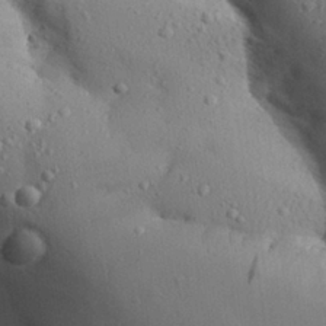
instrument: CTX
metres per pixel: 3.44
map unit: Aa
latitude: 26.8569
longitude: -129.1403
